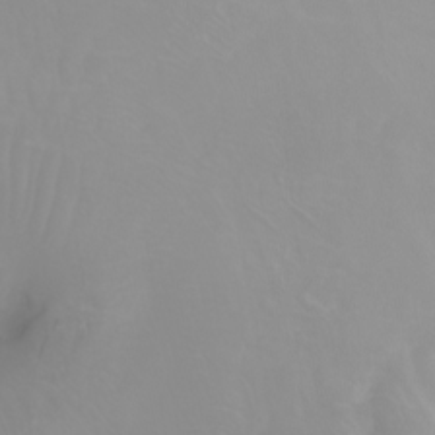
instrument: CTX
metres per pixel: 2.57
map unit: Ht
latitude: -2.5384
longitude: -62.0255
